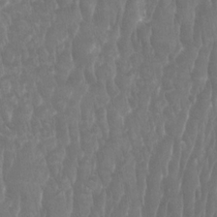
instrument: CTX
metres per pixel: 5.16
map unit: Htu
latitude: -9.3510
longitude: -76.0822
